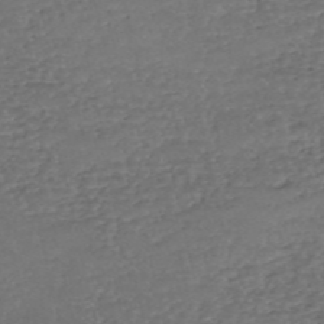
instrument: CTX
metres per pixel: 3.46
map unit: eHh
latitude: -54.5196
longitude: -90.0444
